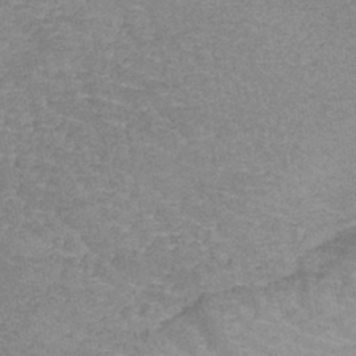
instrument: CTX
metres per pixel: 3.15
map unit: lHb
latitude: -40.9353
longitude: 66.6518
